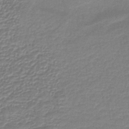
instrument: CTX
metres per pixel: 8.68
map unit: lHb
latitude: -40.6896
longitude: 52.2361
